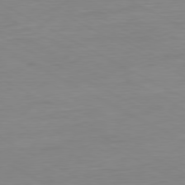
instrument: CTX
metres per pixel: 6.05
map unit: Ap
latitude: -80.6519
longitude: -78.1200
